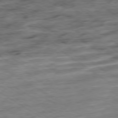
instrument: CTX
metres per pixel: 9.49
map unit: Ap
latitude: -79.6721
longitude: -48.0255
